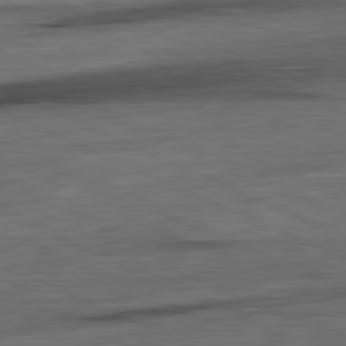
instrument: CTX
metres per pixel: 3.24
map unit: Ap
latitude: -81.4833
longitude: -68.6491
